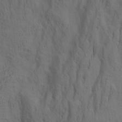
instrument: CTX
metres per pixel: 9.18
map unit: Nhu
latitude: -4.8219
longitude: -152.4223
